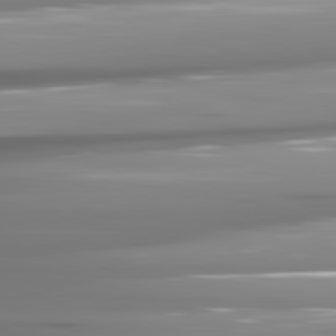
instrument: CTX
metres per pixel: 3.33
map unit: lApd
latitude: 81.6694
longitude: -141.3103
